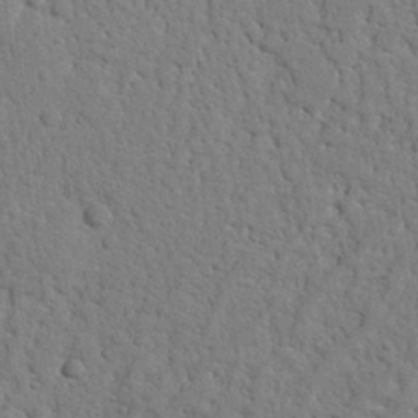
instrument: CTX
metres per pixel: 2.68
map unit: Nhu
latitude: 21.5938
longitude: -76.8758
